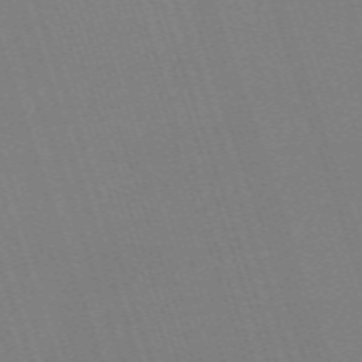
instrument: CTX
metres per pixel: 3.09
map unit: eHh
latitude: -64.2362
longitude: 51.4265
